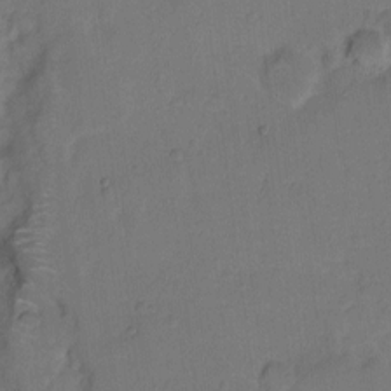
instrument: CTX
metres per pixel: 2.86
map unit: Hto
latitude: 6.5357
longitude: -62.4223
